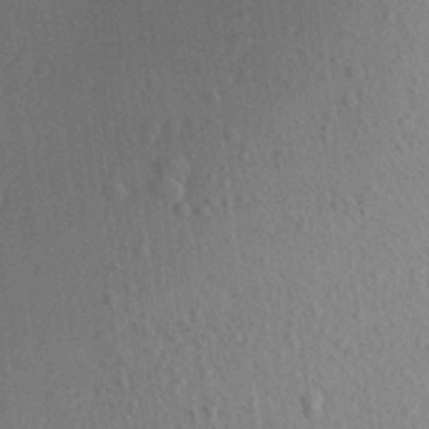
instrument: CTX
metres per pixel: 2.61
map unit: Aa
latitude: 23.4993
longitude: -147.4427
